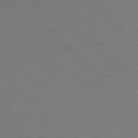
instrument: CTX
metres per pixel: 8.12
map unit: Ap
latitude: -78.2172
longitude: -96.6112
